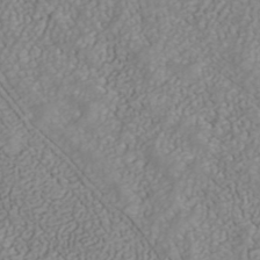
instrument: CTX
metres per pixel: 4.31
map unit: ANa
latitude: 40.3845
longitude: 34.0283
